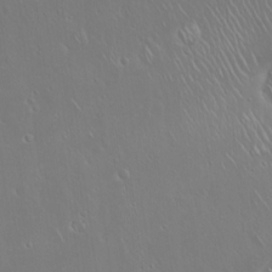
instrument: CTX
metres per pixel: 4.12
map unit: Hto
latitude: 17.7261
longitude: -57.0458
